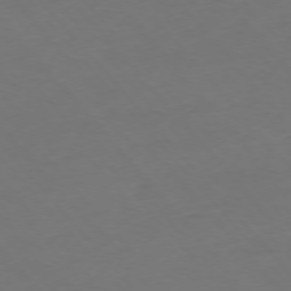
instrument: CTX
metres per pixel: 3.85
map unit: Ap
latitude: -76.2362
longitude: -90.8380
